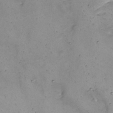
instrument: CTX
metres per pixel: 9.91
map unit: Nhu
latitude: 22.3845
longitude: -66.0444
